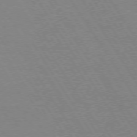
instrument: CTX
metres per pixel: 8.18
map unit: Hpe
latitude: 73.8584
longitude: -129.4615
